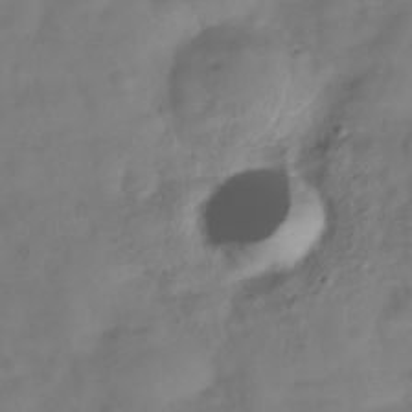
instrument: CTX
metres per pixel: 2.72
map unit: Hve
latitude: -30.3684
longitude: 94.9541
